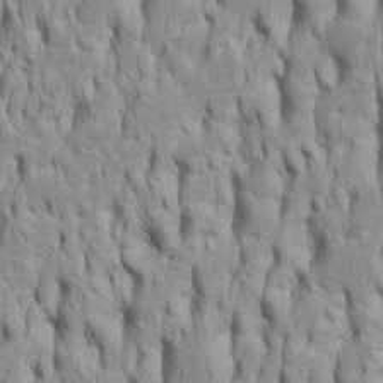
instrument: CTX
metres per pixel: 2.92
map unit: Htu
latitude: -5.5210
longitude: 151.4454
